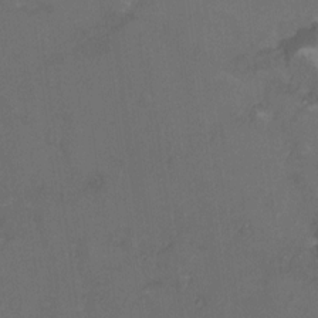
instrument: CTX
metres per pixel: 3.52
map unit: Hto
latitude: 6.2334
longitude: -35.4237
